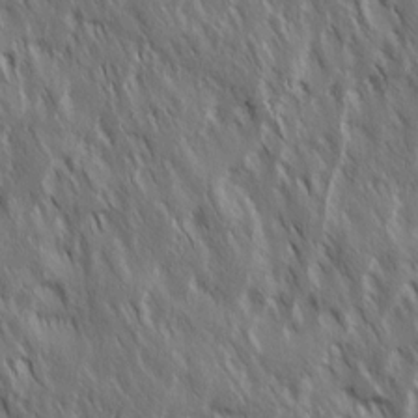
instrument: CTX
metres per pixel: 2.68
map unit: Ave
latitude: 15.3293
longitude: -134.3656
